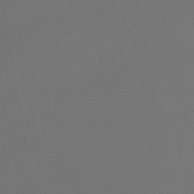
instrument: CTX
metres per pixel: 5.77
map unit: HNhu
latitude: -48.6519
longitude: 99.9745
